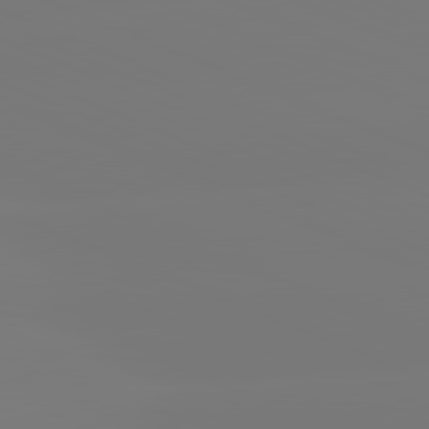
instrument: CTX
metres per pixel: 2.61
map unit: lApd
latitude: 81.7261
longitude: -150.1200
